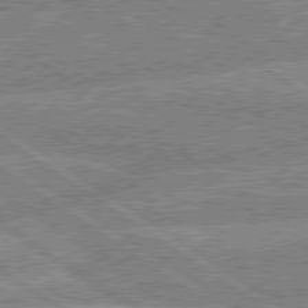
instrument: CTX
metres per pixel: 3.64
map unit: lApd
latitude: 79.2915
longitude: -157.9528
